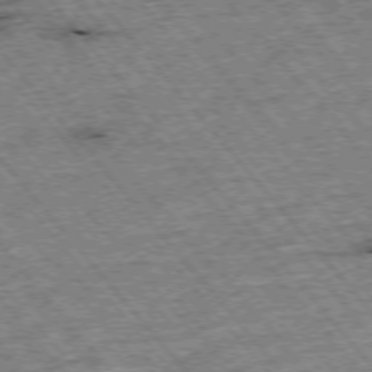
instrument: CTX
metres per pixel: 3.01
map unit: Hpe
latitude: -75.8234
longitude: -21.2537
